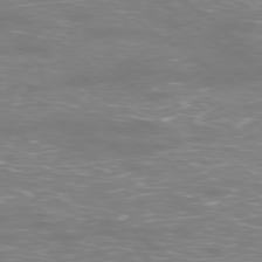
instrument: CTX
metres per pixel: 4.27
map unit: Ap
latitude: -78.9541
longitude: -61.7638
